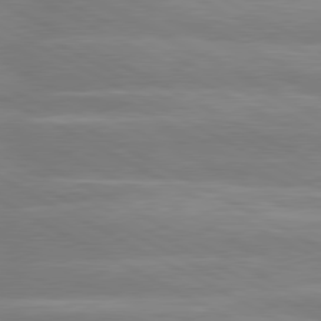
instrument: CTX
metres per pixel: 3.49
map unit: lApd
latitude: 80.4223
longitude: -134.8002
